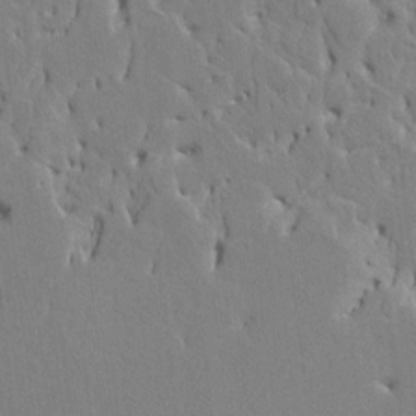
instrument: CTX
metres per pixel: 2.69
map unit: HNhu
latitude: 7.7827
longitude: -3.1214
